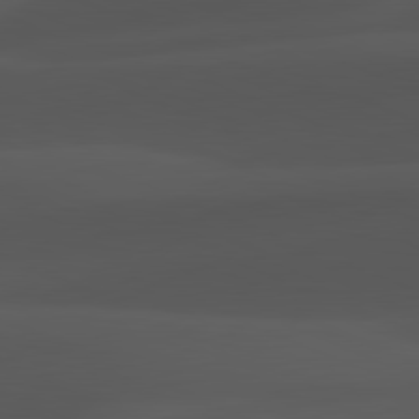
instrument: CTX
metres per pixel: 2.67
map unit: lApd
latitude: 81.9339
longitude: 127.6155
